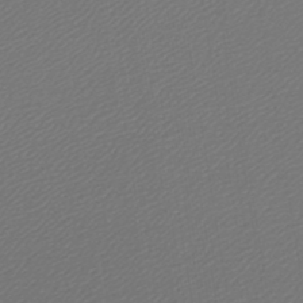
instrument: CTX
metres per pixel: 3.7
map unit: lHb
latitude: -45.7478
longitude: 57.0108
